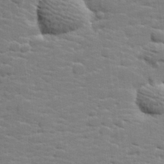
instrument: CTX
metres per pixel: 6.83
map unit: lHvf
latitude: 25.6882
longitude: 143.5966
